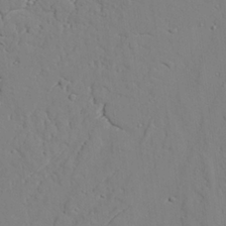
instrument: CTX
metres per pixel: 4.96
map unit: lAvf
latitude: 25.9528
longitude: -110.7246
